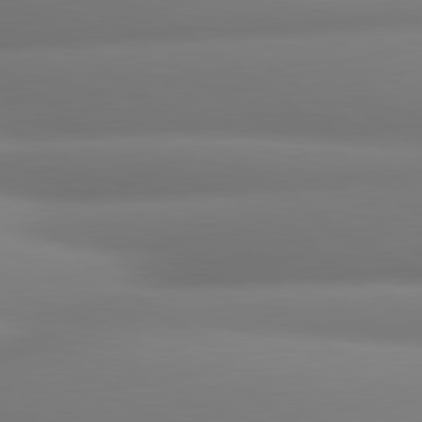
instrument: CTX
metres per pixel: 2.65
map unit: lApd
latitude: 80.4601
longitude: -164.5357
